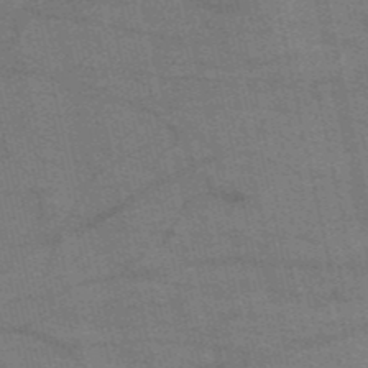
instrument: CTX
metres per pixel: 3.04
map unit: HNb
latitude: -53.6721
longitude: -46.2334
